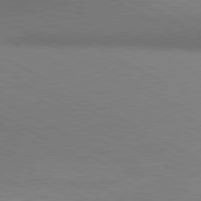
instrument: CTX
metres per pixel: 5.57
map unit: lApd
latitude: 80.3467
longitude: 129.3510
